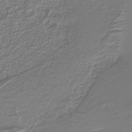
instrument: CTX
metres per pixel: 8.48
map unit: lHb
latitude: -41.7666
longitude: 52.1983
